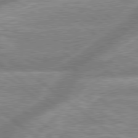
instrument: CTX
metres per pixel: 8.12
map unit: lApd
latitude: 79.1592
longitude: -158.5168
